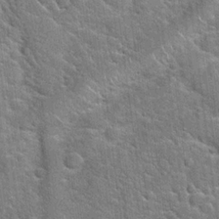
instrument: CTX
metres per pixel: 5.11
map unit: Hto
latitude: 20.6113
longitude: -51.3481
